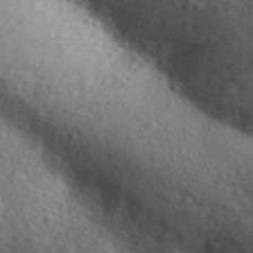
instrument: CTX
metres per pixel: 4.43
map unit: Aa
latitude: 30.9703
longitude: -146.2523
